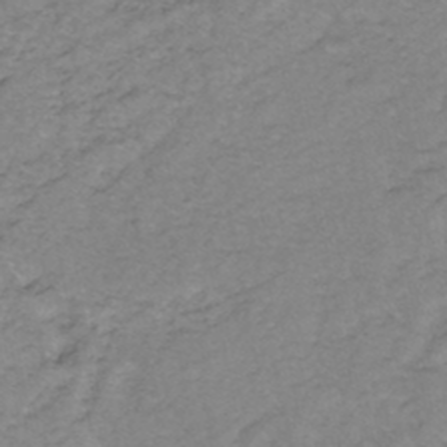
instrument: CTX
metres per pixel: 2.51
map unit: eHh
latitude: -45.9178
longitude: -29.9717
